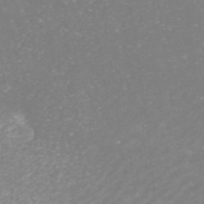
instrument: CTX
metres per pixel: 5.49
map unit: ANa
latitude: 42.2334
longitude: 28.6141
